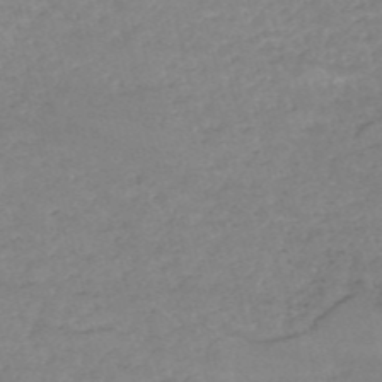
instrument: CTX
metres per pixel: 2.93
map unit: HNb
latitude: -53.5210
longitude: -36.3845
